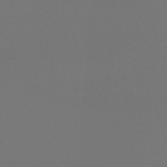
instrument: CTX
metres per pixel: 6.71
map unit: lHb
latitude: -46.0472
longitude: 76.3306
